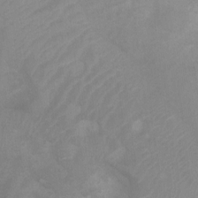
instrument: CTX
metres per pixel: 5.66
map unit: Ht
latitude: 2.7813
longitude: -25.6127
